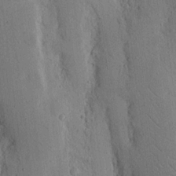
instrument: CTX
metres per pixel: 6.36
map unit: Nhu
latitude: 15.6127
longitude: -77.9717
